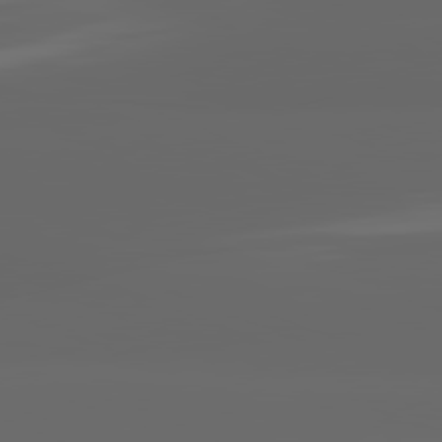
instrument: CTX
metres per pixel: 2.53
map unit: lApd
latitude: 82.0633
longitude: -168.3656
